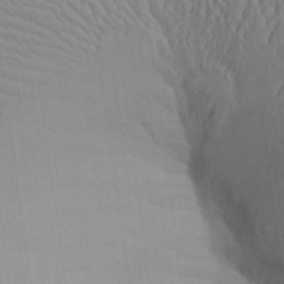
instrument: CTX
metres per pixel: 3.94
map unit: Aa
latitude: 26.7057
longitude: -137.3104
